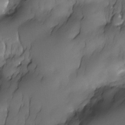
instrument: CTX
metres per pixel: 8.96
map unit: Nhe
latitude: -31.1053
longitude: -140.4601
